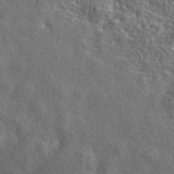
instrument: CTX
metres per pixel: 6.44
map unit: eHh
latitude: 42.9514
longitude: -91.3482
